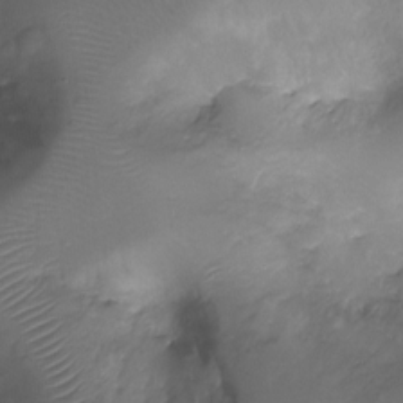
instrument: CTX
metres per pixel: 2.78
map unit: Ht
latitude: -18.6518
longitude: -44.2333
